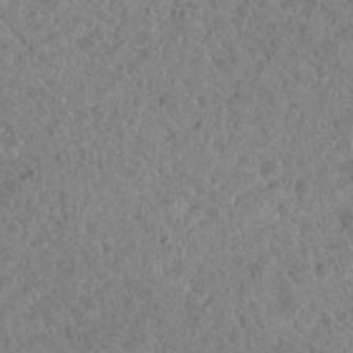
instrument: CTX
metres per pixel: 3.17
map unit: Nhu
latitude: 17.5560
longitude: -33.9906
